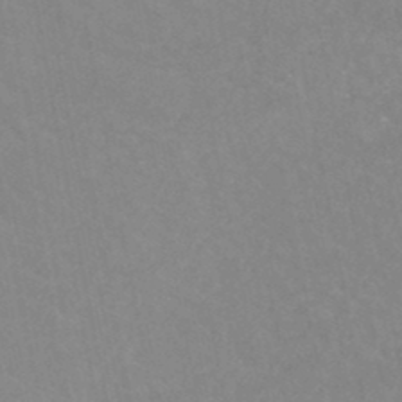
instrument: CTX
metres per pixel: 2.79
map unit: HNhu
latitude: -47.0297
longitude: 98.2172
